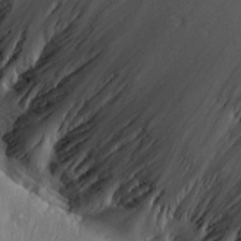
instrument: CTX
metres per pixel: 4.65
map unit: Aa
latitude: 29.9528
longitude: -135.5560
